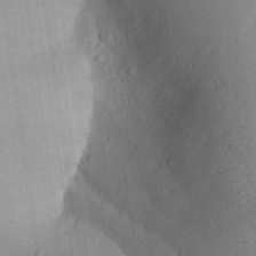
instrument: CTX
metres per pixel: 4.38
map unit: Aa
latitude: 29.1403
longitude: -146.0822
